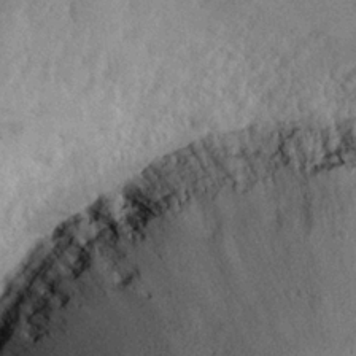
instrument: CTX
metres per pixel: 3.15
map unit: lHvf
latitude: 22.5168
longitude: 144.3495
